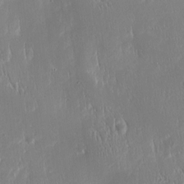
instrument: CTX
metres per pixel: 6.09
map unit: Htu
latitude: -5.0108
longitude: 174.1983
